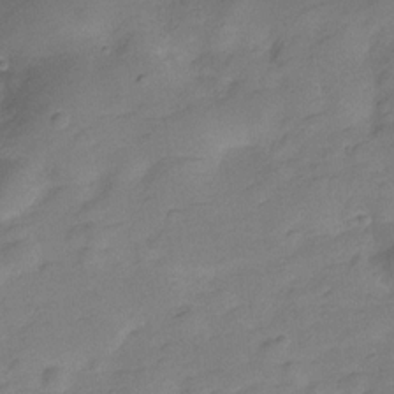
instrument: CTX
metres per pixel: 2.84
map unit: Hve
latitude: -28.0850
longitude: 92.3495
